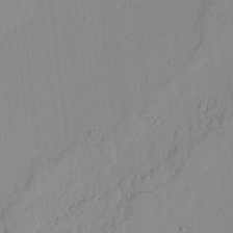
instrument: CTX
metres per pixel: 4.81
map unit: lAvf
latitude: 23.4237
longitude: -109.9717
